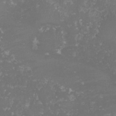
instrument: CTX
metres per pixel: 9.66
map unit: lHvf
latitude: -15.2943
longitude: -98.3656
